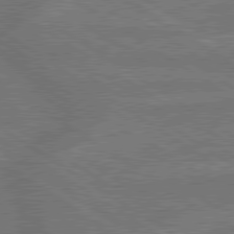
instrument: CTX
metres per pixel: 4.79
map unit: lApd
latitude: 79.8395
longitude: -161.8961
